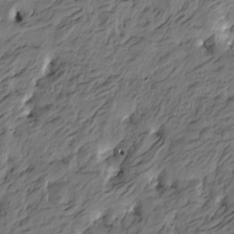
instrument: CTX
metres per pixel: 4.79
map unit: Htu
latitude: -5.6722
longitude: -178.1956
